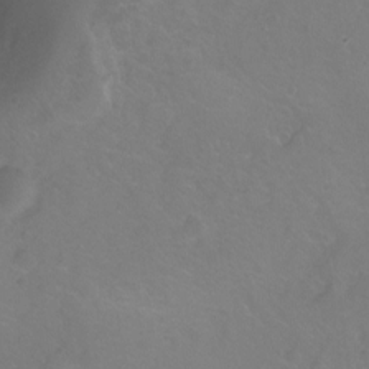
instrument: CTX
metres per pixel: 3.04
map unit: Ht
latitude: -2.5384
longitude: -34.0633
